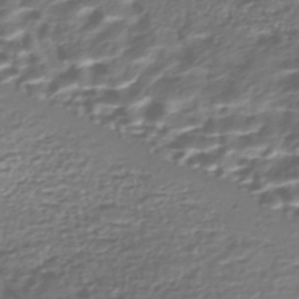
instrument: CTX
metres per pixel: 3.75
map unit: Nhe
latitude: -46.5384
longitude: -173.1025
